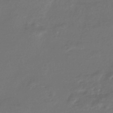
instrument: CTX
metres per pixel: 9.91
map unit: HNhu
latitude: -42.7274
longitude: 89.8800
